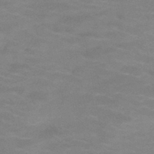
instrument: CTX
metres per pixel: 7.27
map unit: HNb
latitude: -46.5007
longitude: -46.8380
